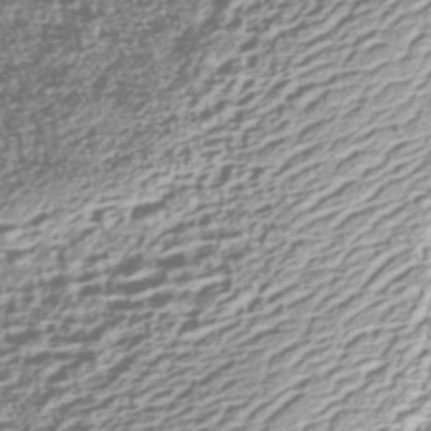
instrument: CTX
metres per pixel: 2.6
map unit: Nhe
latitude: -45.4265
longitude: 151.6911
